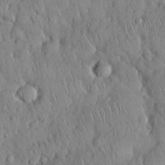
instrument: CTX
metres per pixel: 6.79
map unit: Nhu
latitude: 28.0255
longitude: -67.2725
